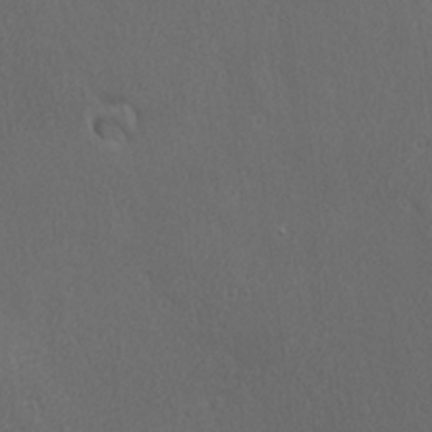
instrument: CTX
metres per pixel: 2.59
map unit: Ave
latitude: 22.1200
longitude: -136.9703
